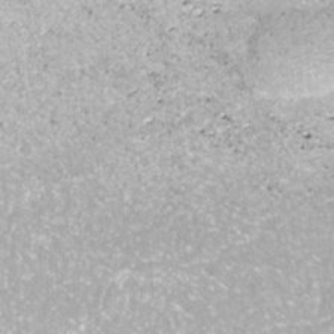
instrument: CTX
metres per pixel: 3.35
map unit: ANa
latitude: -40.7652
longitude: 102.8786
